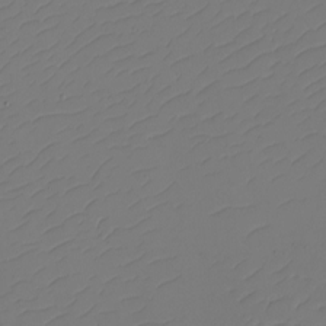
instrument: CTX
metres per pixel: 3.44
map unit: eHh
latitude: -2.3873
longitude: -74.1767
